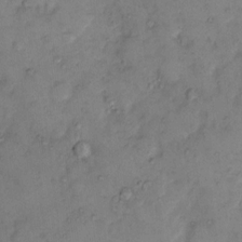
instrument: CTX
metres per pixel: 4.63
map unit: eHh
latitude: 10.7435
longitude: -63.0270
